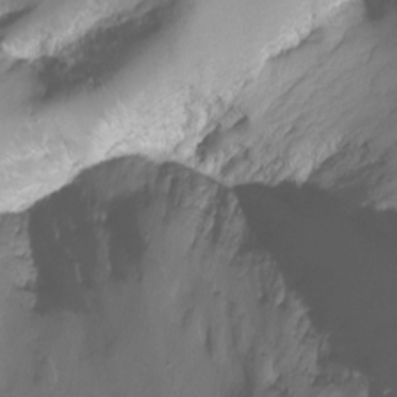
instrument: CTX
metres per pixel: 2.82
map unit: Nhu
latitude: -8.4818
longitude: -72.5357
